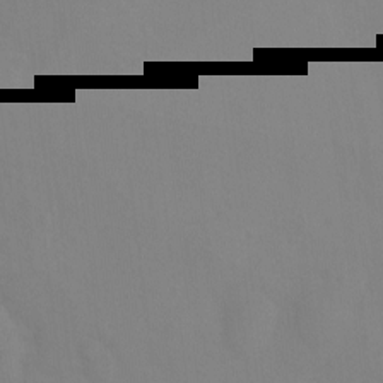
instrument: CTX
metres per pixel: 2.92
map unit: Ht
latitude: -9.0675
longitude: -35.1214
